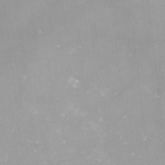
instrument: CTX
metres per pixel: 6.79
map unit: Nve
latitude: -17.7478
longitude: -59.6127
